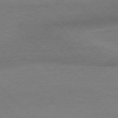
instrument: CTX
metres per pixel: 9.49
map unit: Ap
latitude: -77.3132
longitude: -86.7057
